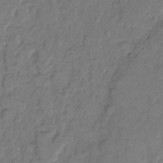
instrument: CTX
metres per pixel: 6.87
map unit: eHh
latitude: 8.8380
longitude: -62.0633
